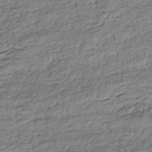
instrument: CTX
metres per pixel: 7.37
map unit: HNhu
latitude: -43.4076
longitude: 105.8422
